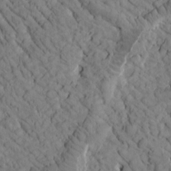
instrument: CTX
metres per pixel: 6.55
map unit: Htu
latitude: -1.9367
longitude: 173.8044
